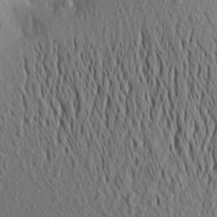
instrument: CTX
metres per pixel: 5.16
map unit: Aa
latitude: 21.6127
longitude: -145.6883
